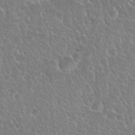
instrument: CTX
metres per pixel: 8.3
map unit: Nhu
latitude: 25.1592
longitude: -51.1025
